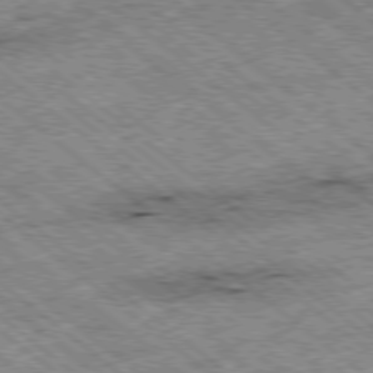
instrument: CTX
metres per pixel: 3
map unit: Ap
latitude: -79.1053
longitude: -51.6882
